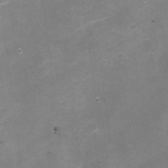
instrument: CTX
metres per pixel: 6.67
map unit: Nhe
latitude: -19.9745
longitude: 144.3495
